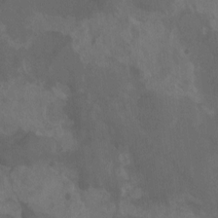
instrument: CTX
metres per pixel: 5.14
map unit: Aa
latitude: -7.7099
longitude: -80.1578
